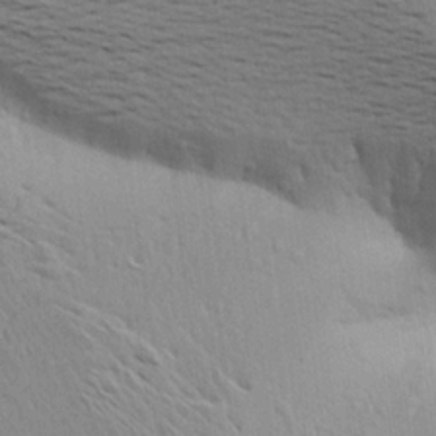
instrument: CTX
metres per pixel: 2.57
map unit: Aa
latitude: 20.8758
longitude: -148.4412
